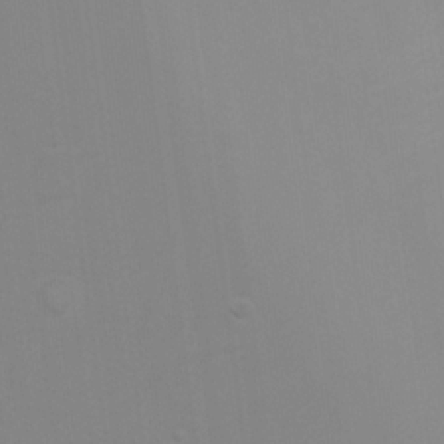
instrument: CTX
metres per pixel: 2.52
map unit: Hto
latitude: 16.8002
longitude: -39.5938
